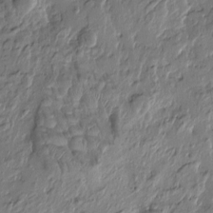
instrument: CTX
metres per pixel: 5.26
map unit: Htu
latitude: -5.4076
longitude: 179.0675
